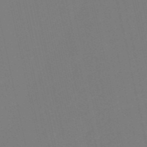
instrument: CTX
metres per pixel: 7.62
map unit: HNb
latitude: -54.7463
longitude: -39.2726
